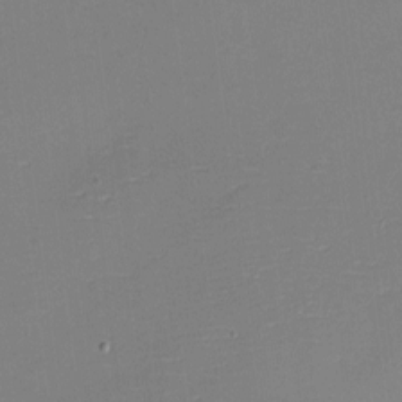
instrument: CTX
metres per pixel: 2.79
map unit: eHh
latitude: -3.3509
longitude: -80.0633
